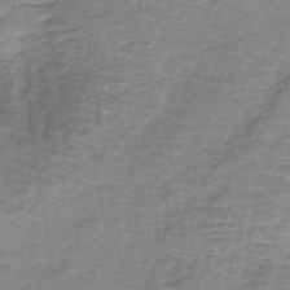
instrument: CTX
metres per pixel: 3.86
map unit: lHb
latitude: -41.6533
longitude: 58.8785
